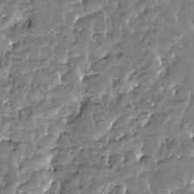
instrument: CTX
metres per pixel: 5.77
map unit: Htu
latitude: -4.5384
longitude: 177.4077
